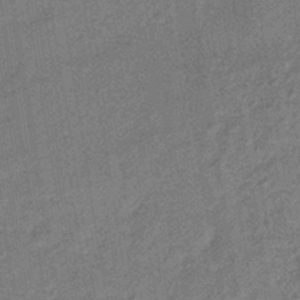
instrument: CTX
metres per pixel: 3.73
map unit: HNhu
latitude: -41.7289
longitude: 90.6141
